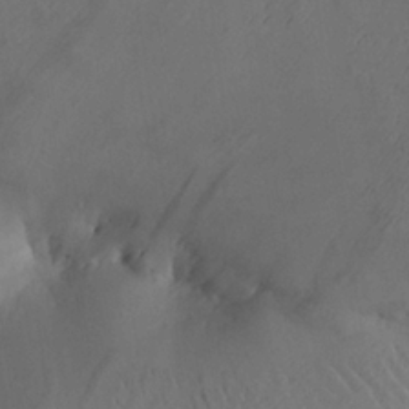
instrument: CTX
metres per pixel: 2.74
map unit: Aa
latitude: 25.6693
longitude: -133.6505
